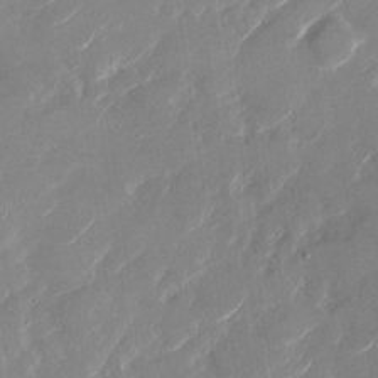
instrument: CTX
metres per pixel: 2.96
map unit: Nhu
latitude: -29.0487
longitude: -72.8758
